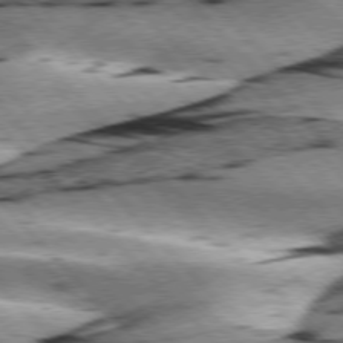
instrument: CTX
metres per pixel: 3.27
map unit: lApd
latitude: 76.3467
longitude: -78.9325
